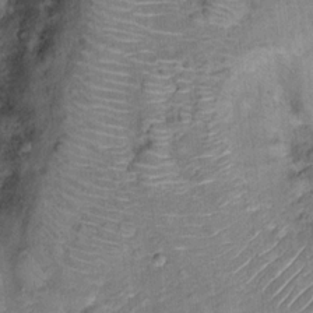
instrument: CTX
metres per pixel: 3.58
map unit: Ht
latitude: 14.7625
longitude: -40.6490
